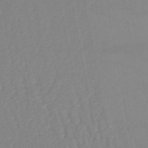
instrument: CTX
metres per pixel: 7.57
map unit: lHb
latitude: -46.9164
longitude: 75.1809
